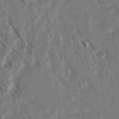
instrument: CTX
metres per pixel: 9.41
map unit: lAvf
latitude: 4.1389
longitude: -105.7072
